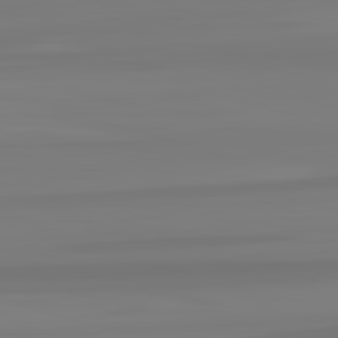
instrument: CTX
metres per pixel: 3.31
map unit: lApd
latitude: 82.8946
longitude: 171.4644
